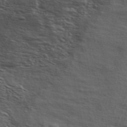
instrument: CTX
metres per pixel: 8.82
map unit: ANa
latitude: 48.6490
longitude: -74.8758
